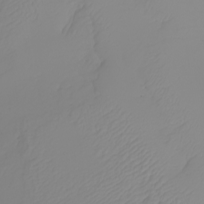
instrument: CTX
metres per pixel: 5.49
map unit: Nhu
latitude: -5.8422
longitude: -93.8772
